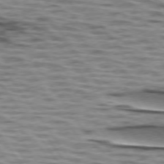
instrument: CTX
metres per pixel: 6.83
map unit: lApd
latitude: 74.2712
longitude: -53.3482
